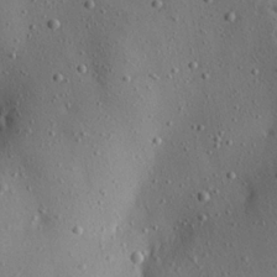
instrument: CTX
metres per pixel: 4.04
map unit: Aa
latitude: 22.4034
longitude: -142.6869
